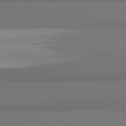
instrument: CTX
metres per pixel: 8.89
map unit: lApd
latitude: 82.0633
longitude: 175.2942
